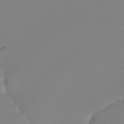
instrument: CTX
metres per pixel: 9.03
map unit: Ht
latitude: -14.1984
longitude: -51.4237
